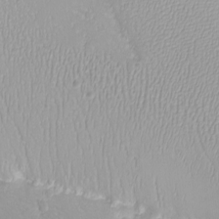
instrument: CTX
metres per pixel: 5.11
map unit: eHh
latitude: -9.2943
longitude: -68.8191
